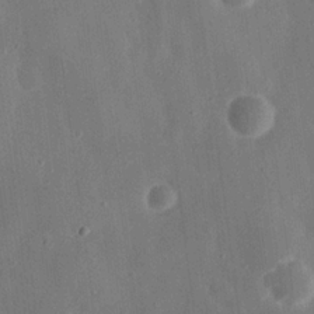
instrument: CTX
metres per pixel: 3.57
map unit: Nhu
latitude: 18.6301
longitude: -74.3467
